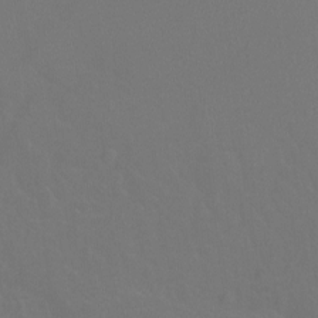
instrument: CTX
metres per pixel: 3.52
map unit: Hto
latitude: -3.1998
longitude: -34.8758
